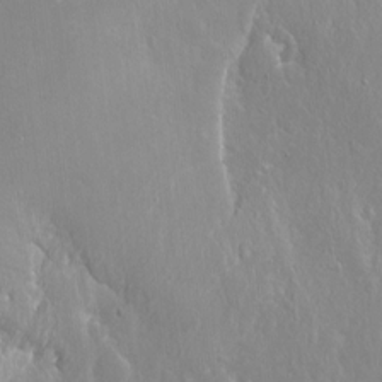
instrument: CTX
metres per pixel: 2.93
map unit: Hto
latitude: -7.7288
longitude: -46.2712
